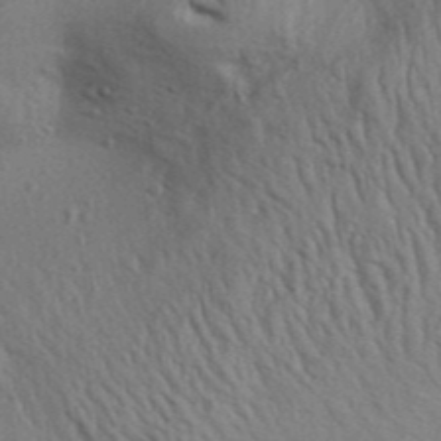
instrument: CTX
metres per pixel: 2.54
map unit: Aa
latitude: 32.1389
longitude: -135.4615
